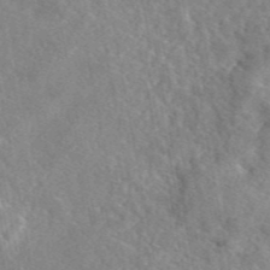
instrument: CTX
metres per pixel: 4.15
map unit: eAb
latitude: 46.0822
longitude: 112.0283
